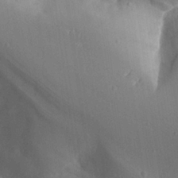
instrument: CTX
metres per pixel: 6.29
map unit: Aa
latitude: 27.1592
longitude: -128.9891
